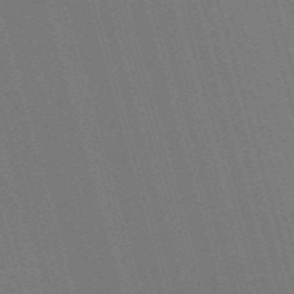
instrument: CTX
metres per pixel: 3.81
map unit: Nve
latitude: -59.7666
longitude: 63.0297
